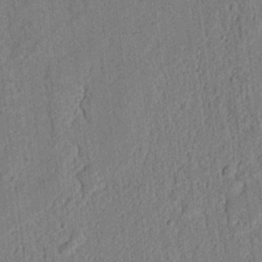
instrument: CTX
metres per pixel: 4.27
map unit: lAvf
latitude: 7.3293
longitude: 164.9164
